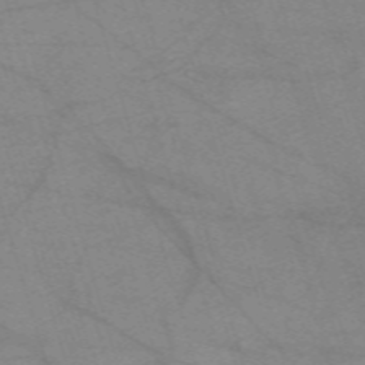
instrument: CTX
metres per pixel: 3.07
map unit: eHh
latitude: -61.0486
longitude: 54.3306
